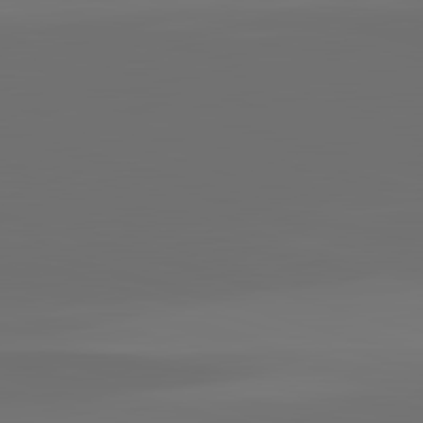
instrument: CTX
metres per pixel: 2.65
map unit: lApd
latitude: 83.2725
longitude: -133.1403
